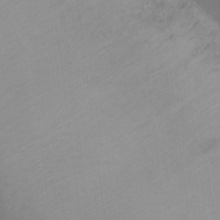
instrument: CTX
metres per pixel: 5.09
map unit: Ht
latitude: -7.4454
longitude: -35.1592
